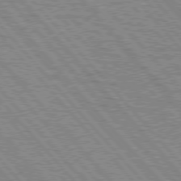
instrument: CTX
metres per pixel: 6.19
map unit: lApd
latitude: 76.7624
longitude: -72.1011
